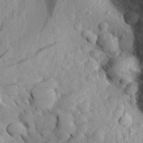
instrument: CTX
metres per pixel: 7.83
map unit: Aa
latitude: 27.3482
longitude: -142.9514
